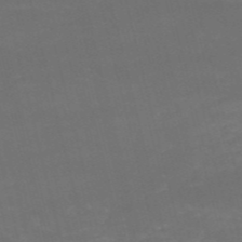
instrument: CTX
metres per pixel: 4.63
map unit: HNb
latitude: -52.7841
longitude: -37.6694
